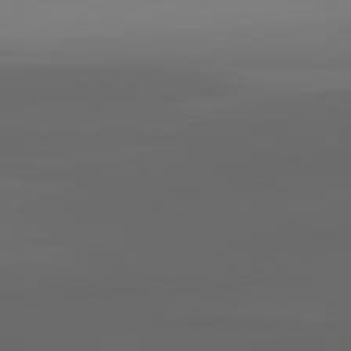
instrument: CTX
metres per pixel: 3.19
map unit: lApd
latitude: 83.0836
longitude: -134.2333
